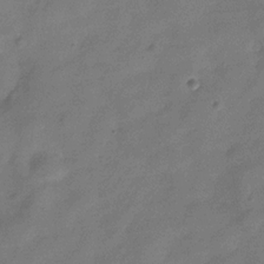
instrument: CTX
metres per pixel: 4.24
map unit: Hve
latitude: -32.5574
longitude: 92.5196
